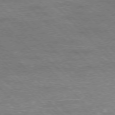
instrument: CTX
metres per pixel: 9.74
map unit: Hpe
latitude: -77.0486
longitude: -12.3467
